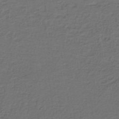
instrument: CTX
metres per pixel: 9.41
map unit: lHb
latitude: -39.0298
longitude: 58.0283
